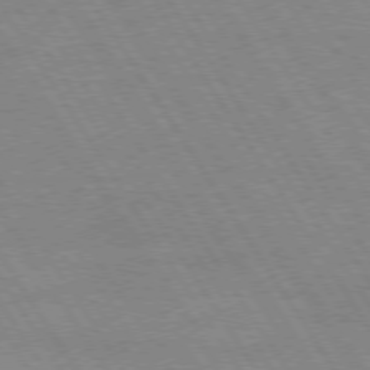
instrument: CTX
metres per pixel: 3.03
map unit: Hpe
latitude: 74.5168
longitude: -141.6316
